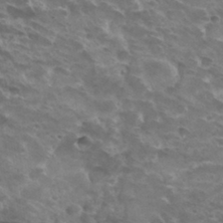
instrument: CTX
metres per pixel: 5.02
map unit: Hto
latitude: 32.5168
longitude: -40.6679
